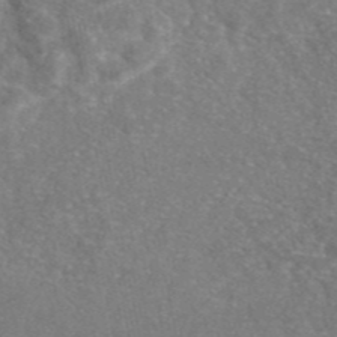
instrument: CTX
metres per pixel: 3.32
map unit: eAb
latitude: 46.4979
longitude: 110.9541
